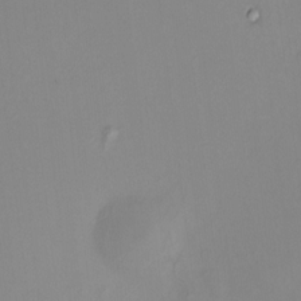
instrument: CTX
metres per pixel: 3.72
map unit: HNhu
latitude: 7.5371
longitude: 10.7652
